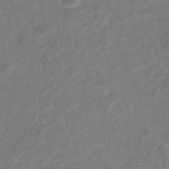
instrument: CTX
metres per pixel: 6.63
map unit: eHb
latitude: -33.6344
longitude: 73.7288
